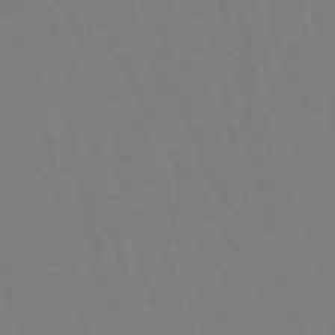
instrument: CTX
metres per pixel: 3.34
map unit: lHb
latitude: -49.7667
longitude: 71.4266
